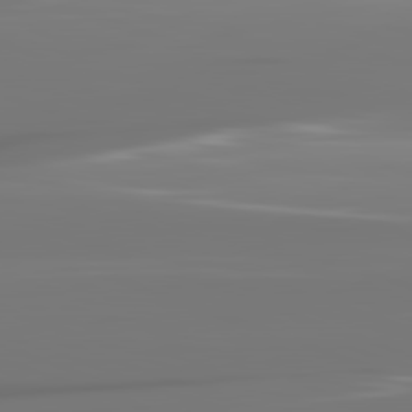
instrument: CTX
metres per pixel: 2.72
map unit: lApd
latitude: 82.1011
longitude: -145.4048
